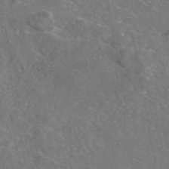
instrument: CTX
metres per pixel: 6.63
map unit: eAb
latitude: 47.0648
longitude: 110.5951
